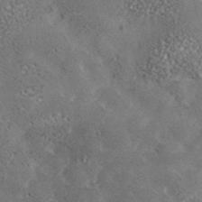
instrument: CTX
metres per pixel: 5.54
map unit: lHvf
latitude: 37.6505
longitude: -88.0444
